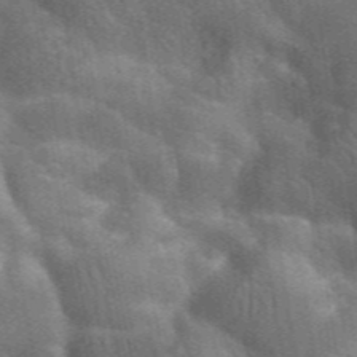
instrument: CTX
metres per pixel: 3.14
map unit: lHvf
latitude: 37.5938
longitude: -91.1592
